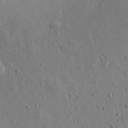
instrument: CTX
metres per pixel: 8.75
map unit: Htu
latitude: 0.8758
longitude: -178.1389
